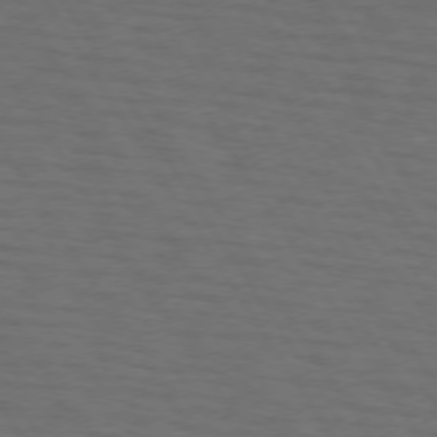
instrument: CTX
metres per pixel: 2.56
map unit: lApd
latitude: 73.2159
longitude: -74.4601
